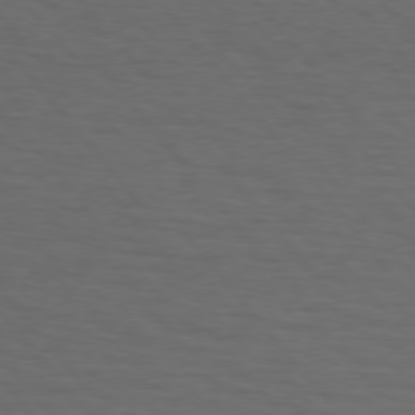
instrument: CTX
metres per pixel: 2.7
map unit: Hpe
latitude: 75.5560
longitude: -131.5938
